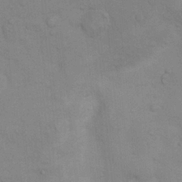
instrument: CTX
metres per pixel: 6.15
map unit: Nhu
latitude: 6.2711
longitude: -24.0444
